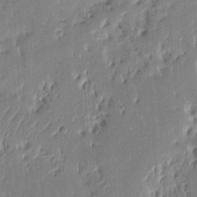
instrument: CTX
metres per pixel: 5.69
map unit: eHh
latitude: 8.4601
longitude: -73.4049
